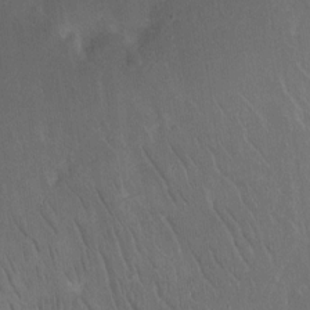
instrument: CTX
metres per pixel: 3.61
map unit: eHh
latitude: 10.5546
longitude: -72.2712
